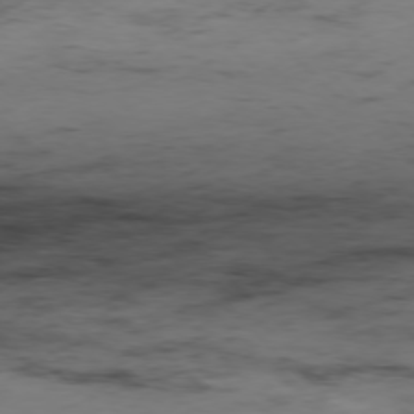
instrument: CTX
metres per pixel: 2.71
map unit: Hpe
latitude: -77.3699
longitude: 11.7667
